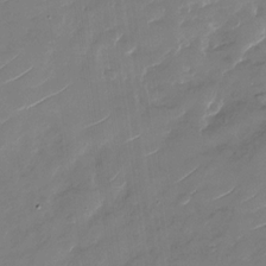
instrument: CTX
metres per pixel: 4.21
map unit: Nhu
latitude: -28.5007
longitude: -73.4994
